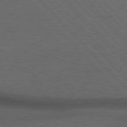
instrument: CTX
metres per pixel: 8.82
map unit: Hpe
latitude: 77.3103
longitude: -157.8772
